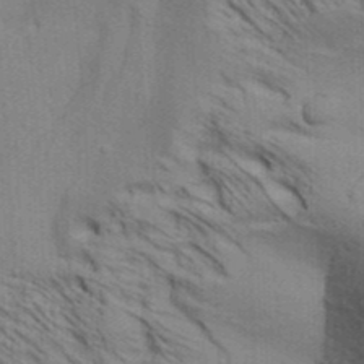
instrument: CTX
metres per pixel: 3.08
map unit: Aa
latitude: 32.4223
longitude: -135.2726
